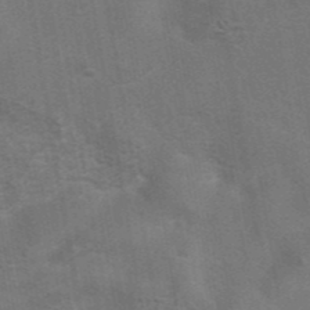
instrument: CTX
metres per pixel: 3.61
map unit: eAb
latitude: 42.3656
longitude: 106.5196
